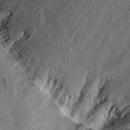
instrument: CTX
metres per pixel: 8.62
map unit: Hto
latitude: 19.3481
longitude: -42.1200
